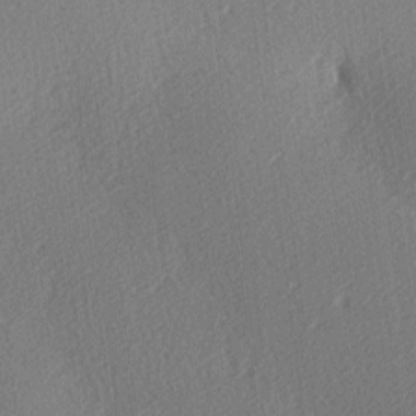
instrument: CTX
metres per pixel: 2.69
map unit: lAa
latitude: -9.5588
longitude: -127.4049
